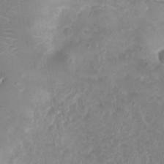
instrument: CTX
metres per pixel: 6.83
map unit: Nhu
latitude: 4.0444
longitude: -15.4427
